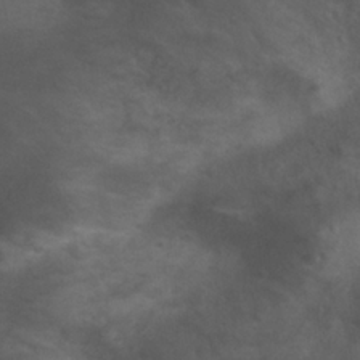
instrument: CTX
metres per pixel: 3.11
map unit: Nhu
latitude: 24.2522
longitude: -52.6491
